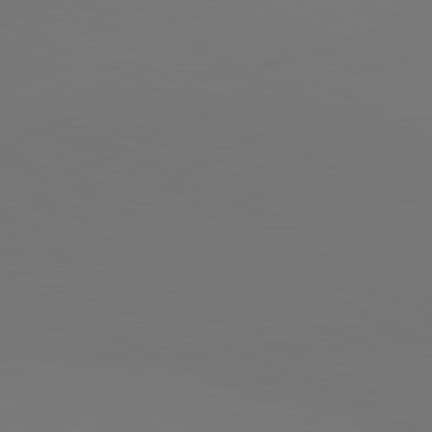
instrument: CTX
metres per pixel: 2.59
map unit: lApd
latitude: 81.2159
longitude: 147.2187
